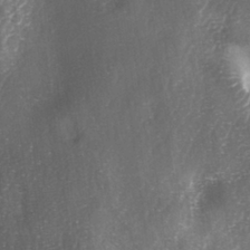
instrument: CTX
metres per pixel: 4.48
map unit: lAa
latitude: -5.2565
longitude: -126.7813
